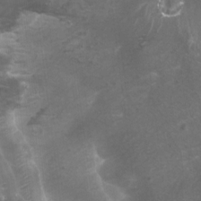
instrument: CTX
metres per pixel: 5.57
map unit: Htu
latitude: 3.0269
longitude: -20.1011
